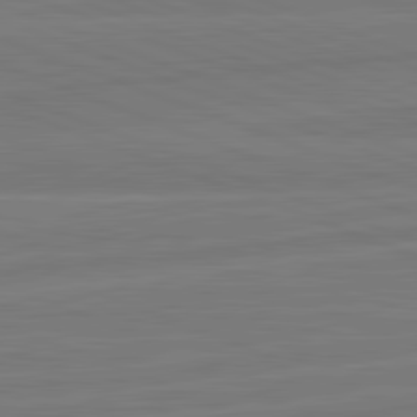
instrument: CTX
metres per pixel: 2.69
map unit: lApd
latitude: 82.0633
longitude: -175.3671
